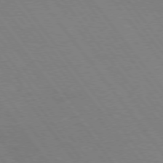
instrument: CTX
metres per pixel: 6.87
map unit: Hpe
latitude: 74.8002
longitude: -137.8773
